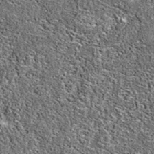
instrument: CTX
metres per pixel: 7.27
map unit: eAb
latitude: 36.9513
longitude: 105.4454
